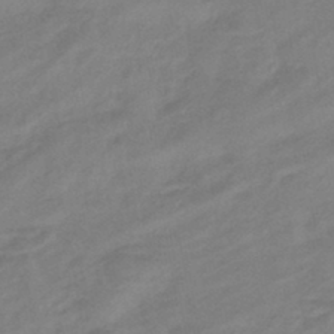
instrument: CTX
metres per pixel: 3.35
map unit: eHb
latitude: -43.6721
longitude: 84.8974
